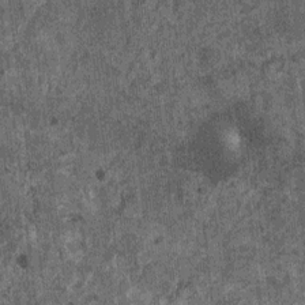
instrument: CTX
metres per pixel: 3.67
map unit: HNhu
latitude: 0.1011
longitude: 5.3509
